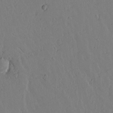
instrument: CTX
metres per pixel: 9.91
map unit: lAvf
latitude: 15.6694
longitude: -125.9528
